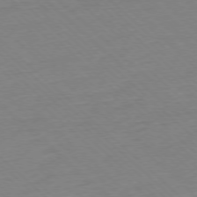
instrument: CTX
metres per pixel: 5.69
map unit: Ap
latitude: -77.2943
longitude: -97.6316
